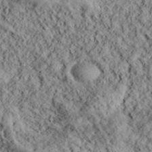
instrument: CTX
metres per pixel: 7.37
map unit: lHvf
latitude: 39.1403
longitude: -88.4790
